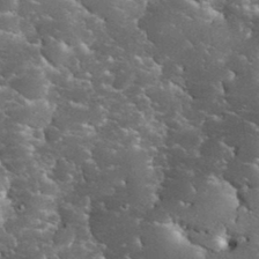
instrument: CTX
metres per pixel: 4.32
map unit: eHh
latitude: 34.4412
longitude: -65.7261
